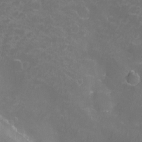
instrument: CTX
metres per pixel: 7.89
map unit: Nhu
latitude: -13.4832
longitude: -72.2712
